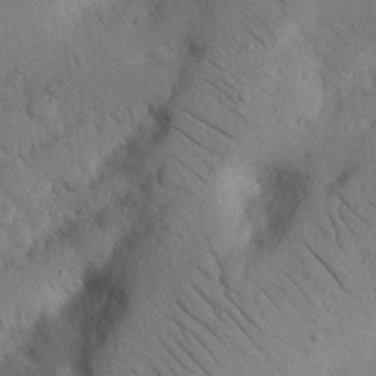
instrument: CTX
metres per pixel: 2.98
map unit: Nhu
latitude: 22.1956
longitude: -75.2915
